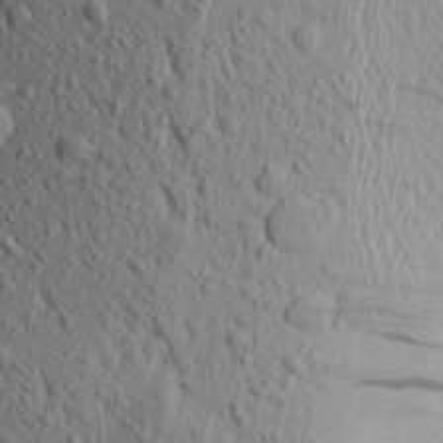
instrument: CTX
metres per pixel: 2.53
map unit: Aa
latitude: 18.2522
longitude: -147.5560
